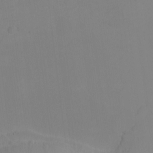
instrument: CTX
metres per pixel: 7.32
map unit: eHh
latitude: -5.5210
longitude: -83.0458
